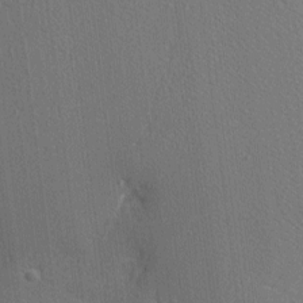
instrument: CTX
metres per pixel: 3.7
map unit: Nhu
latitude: 0.0822
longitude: -78.4601
